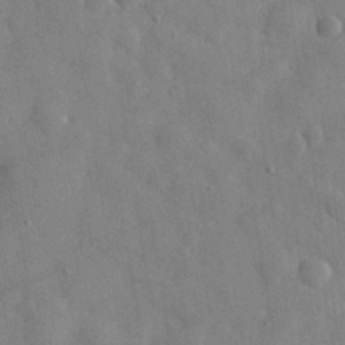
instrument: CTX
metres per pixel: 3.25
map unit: eHh
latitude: 31.0648
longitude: -71.1970
